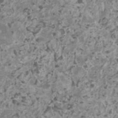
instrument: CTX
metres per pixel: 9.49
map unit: HNhu
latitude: 1.9339
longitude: 3.6155
